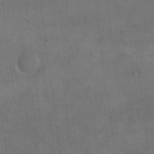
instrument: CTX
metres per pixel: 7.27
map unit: eHh
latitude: 18.3278
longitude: -65.4615
